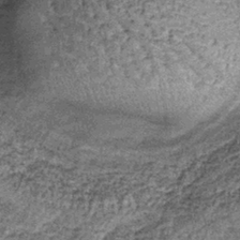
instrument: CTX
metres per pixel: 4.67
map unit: lHb
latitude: -38.3873
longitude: 65.1054
